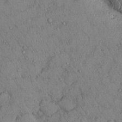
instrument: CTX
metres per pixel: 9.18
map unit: Nhu
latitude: 28.4601
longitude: -70.9325
